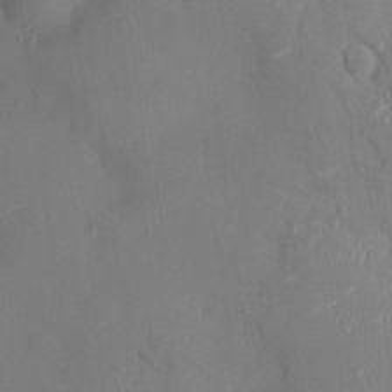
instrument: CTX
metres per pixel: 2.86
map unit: HNhu
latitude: -0.9542
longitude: -8.1011
